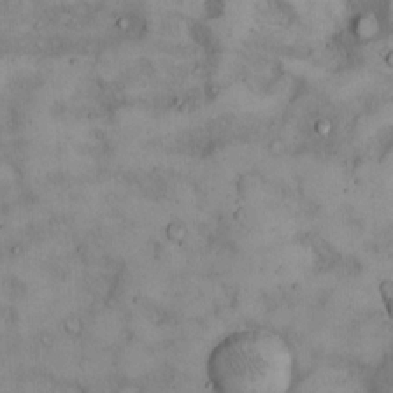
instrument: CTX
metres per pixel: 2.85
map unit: Hto
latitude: 12.3090
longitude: -59.1403
